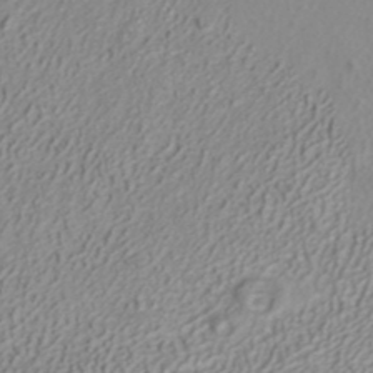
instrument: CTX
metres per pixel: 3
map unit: ANa
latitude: 40.3656
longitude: 22.4251
